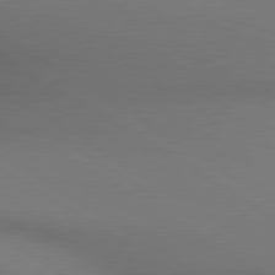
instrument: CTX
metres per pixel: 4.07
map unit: lApd
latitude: 80.3845
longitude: 134.3117
